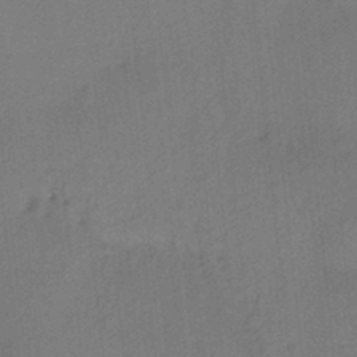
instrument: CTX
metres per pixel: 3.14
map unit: HNhu
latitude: 13.3671
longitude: 10.4818
